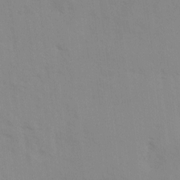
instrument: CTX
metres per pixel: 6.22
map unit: Ave
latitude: 0.9513
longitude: -112.7246
